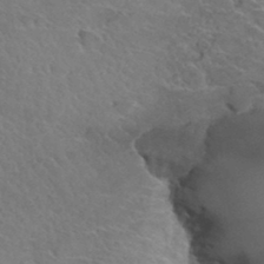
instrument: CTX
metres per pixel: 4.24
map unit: Hto
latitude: 35.0458
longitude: -47.1781
